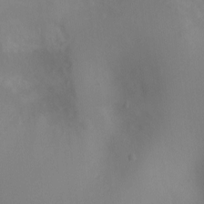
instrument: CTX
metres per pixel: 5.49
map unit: Ht
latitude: -8.2928
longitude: -27.8017
